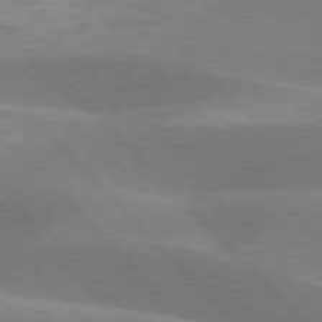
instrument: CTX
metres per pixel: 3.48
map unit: lApd
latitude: 77.1592
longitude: -50.6490
